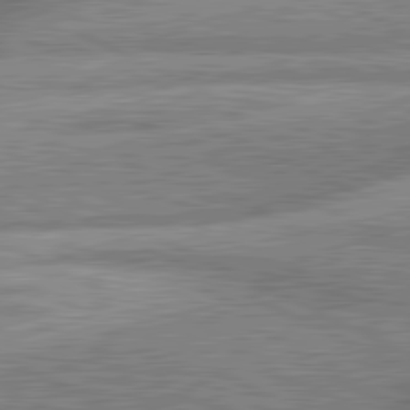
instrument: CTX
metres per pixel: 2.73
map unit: lApd
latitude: 81.6127
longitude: -166.7246
